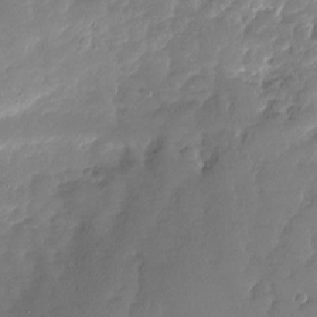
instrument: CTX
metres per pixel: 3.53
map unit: Nhu
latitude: -27.6910
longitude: -60.7813
